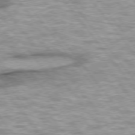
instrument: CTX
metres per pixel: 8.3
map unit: lApd
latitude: 75.0836
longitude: -48.8002
